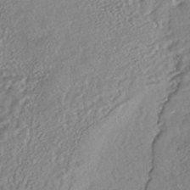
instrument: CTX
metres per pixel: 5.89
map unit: HNhu
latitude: -44.9920
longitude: 104.0472
